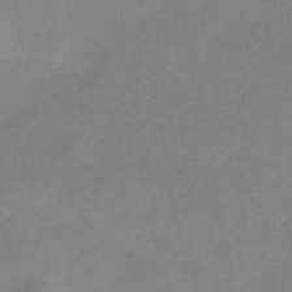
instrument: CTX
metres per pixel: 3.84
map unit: HNb
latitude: -32.2929
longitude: 62.1228
